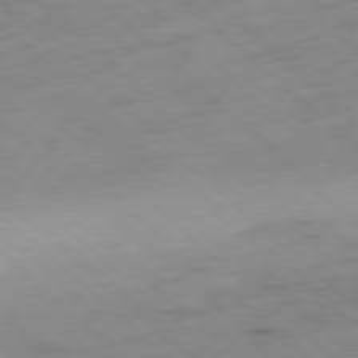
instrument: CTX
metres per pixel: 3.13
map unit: Hpe
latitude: -78.4818
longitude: -18.3845
